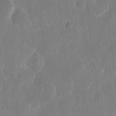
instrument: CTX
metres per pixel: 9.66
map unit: eHh
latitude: 8.1389
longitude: -69.5560
